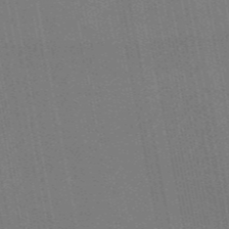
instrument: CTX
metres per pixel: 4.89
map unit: eAb
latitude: 46.7058
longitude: 121.7477
